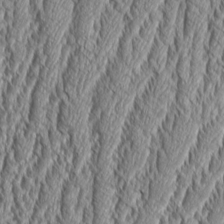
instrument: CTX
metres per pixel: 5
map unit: Aa
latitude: 9.2159
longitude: -129.6694
